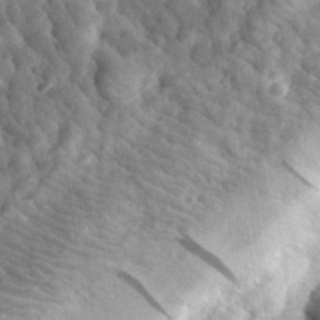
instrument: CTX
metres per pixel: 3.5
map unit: eHh
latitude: 33.3293
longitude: -78.9892
